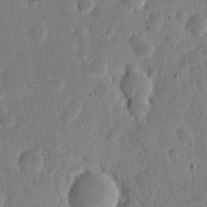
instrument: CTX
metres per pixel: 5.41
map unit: eHh
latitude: 6.5168
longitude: -70.7813
